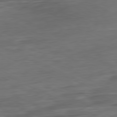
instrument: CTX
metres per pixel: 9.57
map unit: Ap
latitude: -81.3510
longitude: -76.8569
